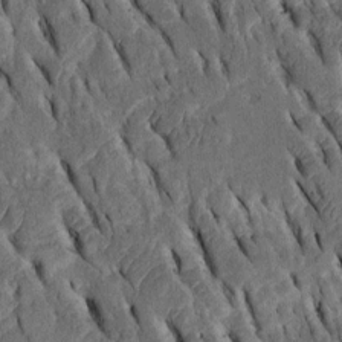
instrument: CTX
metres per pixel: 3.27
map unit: Htu
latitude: -2.7841
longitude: 151.3698
